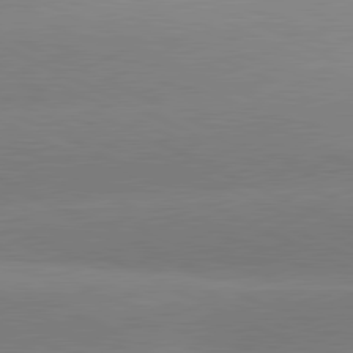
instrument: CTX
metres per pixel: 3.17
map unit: lApd
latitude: 81.1403
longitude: -151.7449
